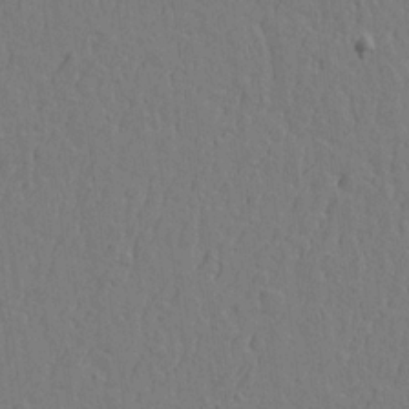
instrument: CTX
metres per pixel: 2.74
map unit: lAvf
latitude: 15.0837
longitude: -126.9892
